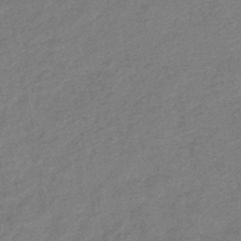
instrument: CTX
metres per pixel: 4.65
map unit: eHb
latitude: -42.0283
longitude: 82.9919
